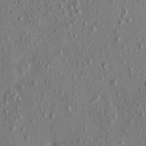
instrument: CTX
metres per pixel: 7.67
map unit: eHh
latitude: -0.6519
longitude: 18.5007
